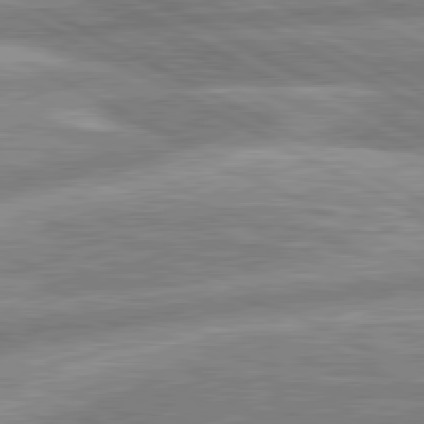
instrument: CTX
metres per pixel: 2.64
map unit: lApd
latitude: 80.5735
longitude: -167.1970
